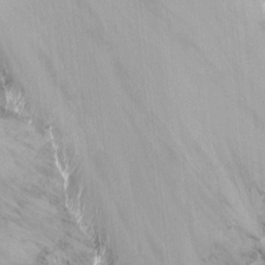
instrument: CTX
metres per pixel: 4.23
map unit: Nhu
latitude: -8.8597
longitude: -45.5938
